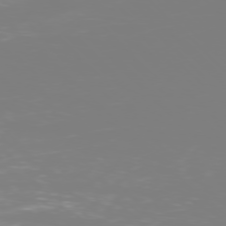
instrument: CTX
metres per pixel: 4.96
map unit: Ap
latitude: -77.4454
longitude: -62.3845
